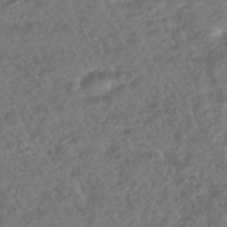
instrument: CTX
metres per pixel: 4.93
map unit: lHb
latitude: -43.6154
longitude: 76.0661
